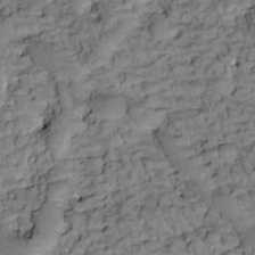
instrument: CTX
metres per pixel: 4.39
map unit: Htu
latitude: -2.3495
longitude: 173.6533
